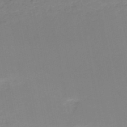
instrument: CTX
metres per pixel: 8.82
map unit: HNb
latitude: -51.4454
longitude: -50.1766
